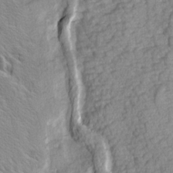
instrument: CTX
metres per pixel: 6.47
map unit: Ave
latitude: 14.3657
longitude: -132.8002
